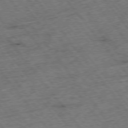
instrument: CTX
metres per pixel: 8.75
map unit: Hpe
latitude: -75.8990
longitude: -22.1767
